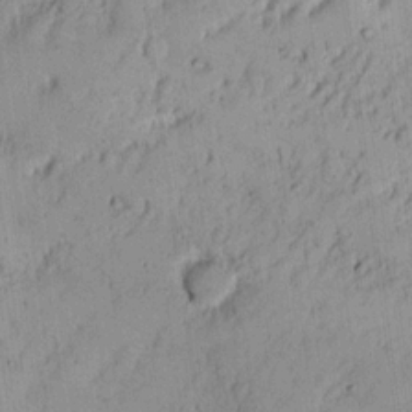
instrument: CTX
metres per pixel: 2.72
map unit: eHh
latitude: 17.9528
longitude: -73.2915
